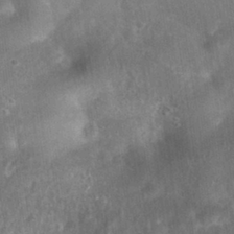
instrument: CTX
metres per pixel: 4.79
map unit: Nhu
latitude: 27.6127
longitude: -64.1200
